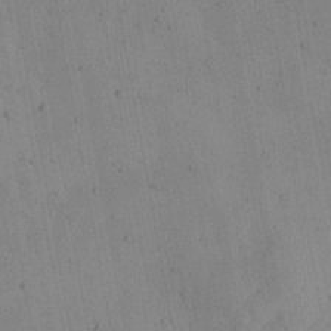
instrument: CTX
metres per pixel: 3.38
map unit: Aa
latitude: 22.3656
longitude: -142.9136
